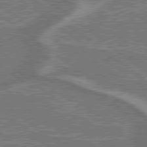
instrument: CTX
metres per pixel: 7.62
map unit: lApd
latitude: 79.4616
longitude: 174.4817
